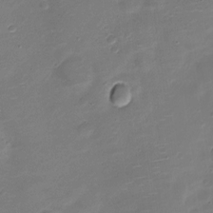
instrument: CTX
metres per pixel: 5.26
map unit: Nve
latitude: -20.6140
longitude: 104.9541
